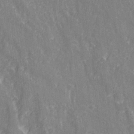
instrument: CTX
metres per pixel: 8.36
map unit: Ave
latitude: 21.3104
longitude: -133.9339
